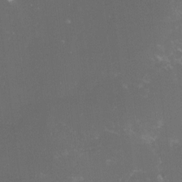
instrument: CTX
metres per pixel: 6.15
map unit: lHvf
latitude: -13.6533
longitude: -101.0648
